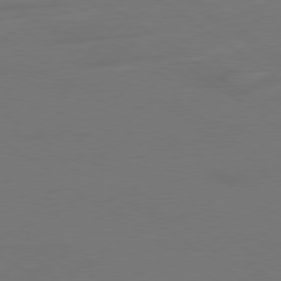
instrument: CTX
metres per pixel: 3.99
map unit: Ap
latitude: -79.8422
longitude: -59.8394
